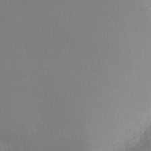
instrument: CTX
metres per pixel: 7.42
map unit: Ht
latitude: -9.3132
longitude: -34.6112
